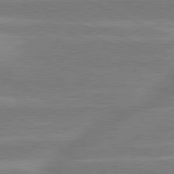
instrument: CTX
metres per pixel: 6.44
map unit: lApd
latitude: 81.1403
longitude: -131.3482
